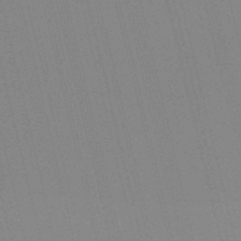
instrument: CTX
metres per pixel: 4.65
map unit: lHb
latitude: -48.6330
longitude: 64.5007
